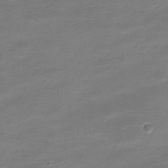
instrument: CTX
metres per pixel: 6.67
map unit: Nve
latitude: -21.3320
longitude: 105.4265
